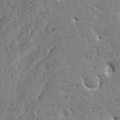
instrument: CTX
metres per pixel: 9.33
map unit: eHh
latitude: 3.2537
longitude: -78.2145
